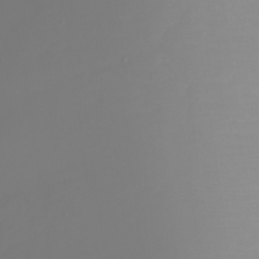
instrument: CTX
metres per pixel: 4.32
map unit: Ht
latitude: -2.2928
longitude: -62.0255
